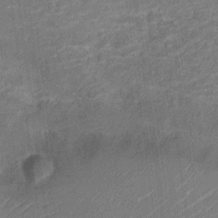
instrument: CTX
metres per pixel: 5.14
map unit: Nve
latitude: -20.2928
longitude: 103.5777
